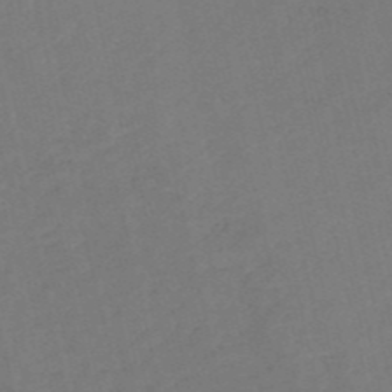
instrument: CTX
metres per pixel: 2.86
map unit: HNb
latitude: -52.6707
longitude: -48.6679
